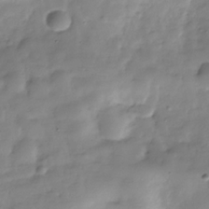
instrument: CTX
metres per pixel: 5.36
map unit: Hve
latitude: -30.9541
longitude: 90.6897
